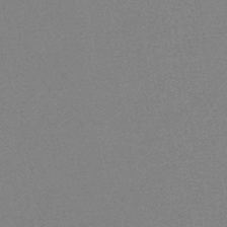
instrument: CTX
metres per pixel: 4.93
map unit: HNb
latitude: -45.0486
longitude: -40.4601
